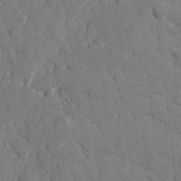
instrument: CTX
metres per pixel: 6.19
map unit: eHh
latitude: 8.4034
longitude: -67.0836
